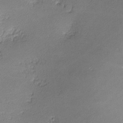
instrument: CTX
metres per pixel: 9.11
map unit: lHvf
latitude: -12.7085
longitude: -102.9325
